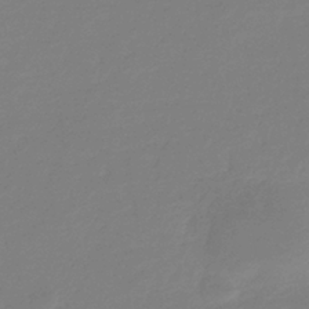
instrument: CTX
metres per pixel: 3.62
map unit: eHb
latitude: -36.5007
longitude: 78.6329
